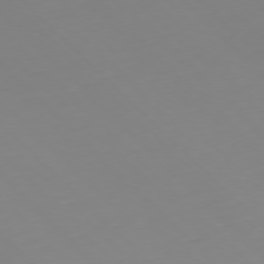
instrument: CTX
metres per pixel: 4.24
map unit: Ap
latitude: -77.2754
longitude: -82.4223
